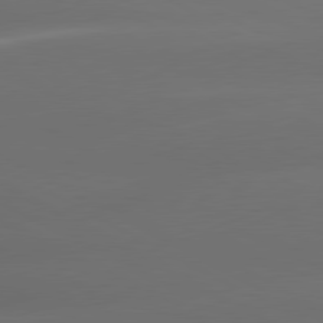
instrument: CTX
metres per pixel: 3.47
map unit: lApd
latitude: 80.3467
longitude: -145.6505
